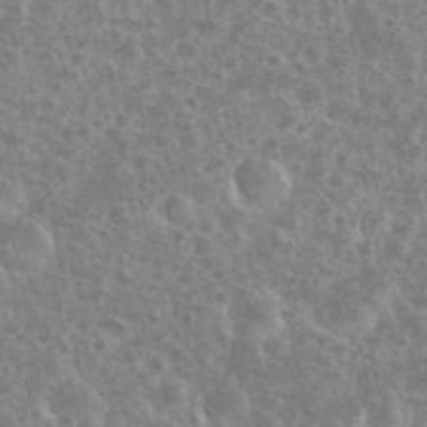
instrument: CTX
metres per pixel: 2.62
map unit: eHh
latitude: 35.3103
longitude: -60.5923
